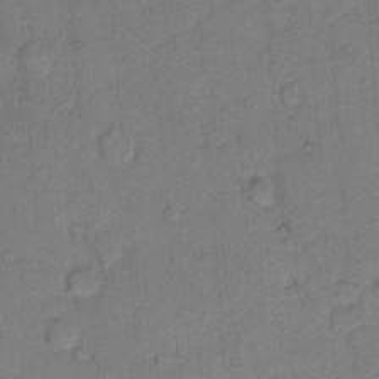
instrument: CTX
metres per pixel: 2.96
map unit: Hto
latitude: 9.1403
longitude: -61.6316
